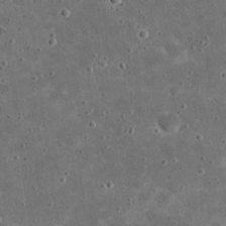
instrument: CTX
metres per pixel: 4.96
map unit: eHh
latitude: 20.8947
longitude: -65.3860
